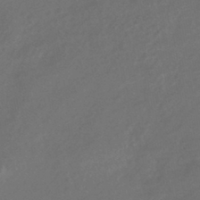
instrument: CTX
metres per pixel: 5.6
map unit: HNhu
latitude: -43.7477
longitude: 91.0865
